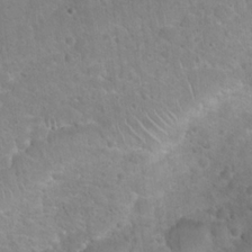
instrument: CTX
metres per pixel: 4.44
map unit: Hto
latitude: 21.9528
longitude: -50.5923
